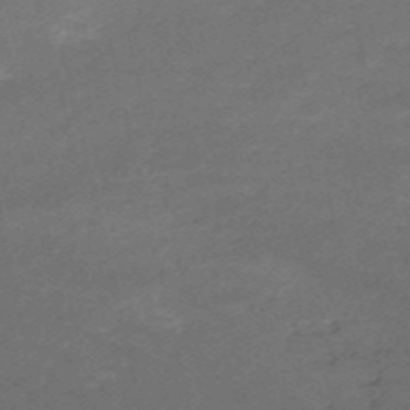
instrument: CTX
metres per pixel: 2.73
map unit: HNb
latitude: -54.7085
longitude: -36.7058
